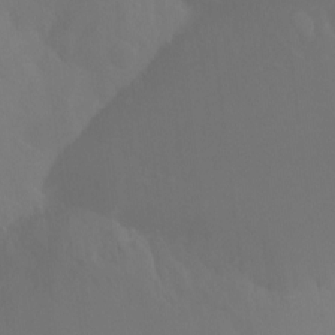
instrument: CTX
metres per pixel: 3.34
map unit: Ht
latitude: -10.0283
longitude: -39.7638
